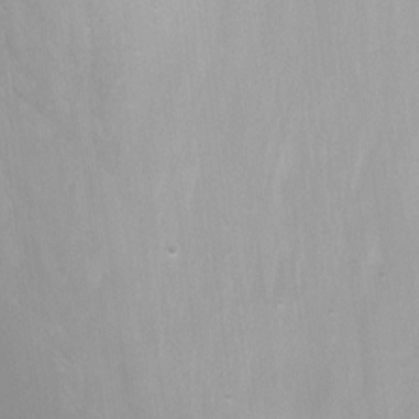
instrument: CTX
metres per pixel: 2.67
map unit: Nhu
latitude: -11.8422
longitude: -48.4223
